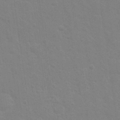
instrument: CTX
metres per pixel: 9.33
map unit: Nhu
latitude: 28.1955
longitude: -64.3278
